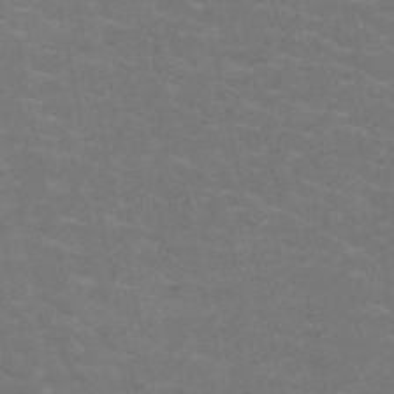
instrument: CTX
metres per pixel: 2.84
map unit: HNb
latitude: -51.1809
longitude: -48.2334
